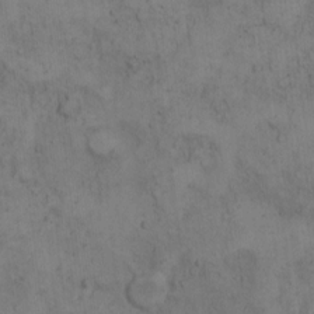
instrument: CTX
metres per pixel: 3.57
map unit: Hto
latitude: 8.1011
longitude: -59.3104
